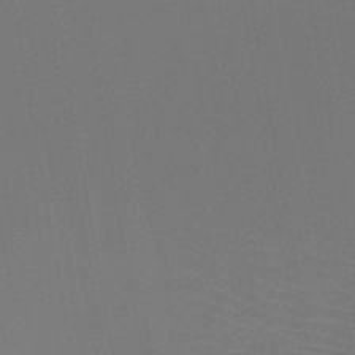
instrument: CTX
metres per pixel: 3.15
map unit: HNb
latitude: -47.4076
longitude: -43.6127
